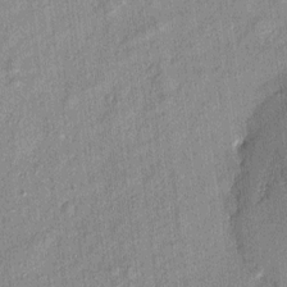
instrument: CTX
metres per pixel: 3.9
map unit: eHh
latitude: 4.8380
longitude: -74.3656
